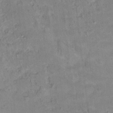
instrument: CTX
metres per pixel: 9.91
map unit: Hto
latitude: 17.9528
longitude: -39.0080
